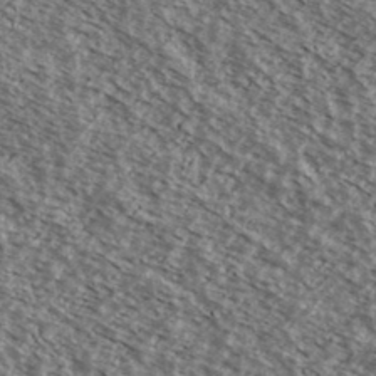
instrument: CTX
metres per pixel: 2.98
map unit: Ave
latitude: 38.4223
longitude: -108.9513
